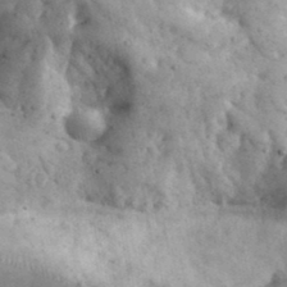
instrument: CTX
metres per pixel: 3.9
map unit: eHh
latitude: 35.0458
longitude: -68.4601
